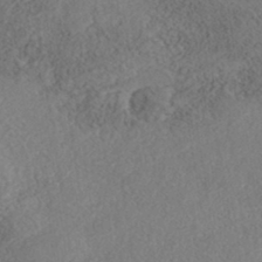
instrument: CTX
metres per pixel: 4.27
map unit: Nhe
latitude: -41.0864
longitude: -111.1781
